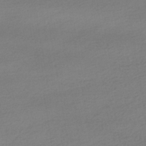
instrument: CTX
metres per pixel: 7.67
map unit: HNhu
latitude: -41.4076
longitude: 95.7099
